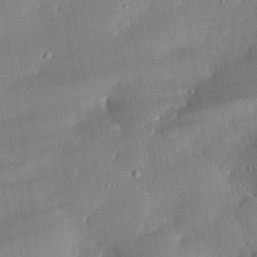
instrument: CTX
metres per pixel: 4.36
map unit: eHh
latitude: 29.2159
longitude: -82.1577
